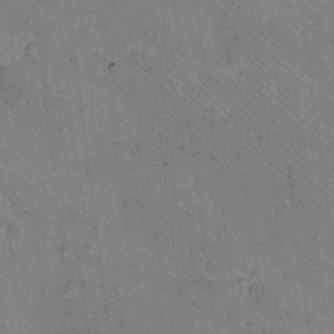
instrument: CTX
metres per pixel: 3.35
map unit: eHh
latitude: -9.8611
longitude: -67.6882
